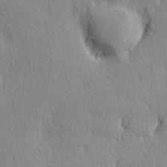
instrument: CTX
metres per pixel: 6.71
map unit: Ave
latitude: 3.2159
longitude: -112.3089
